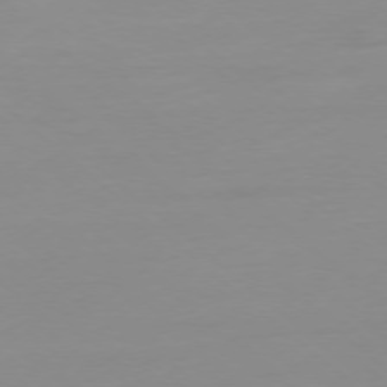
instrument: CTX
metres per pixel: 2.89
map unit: Ap
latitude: -78.1228
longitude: -66.9513
